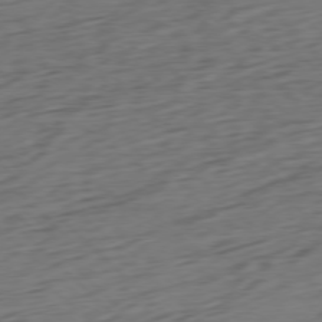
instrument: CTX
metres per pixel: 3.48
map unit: Ap
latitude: -77.1620
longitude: -79.5371
